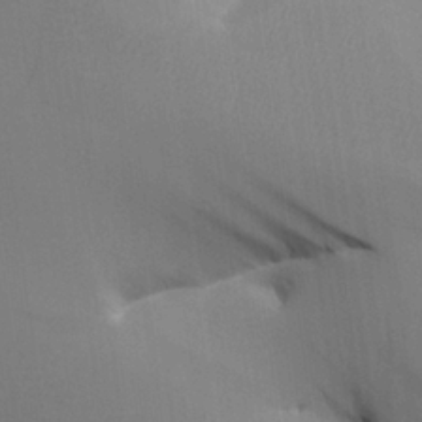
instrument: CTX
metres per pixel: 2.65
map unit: Aa
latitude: 26.2145
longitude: -129.9150
